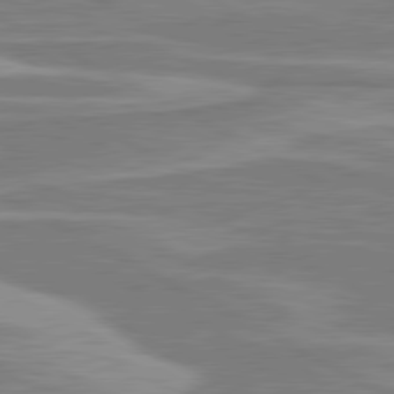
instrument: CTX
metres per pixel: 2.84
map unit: lApd
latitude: 80.7246
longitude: -173.6693
